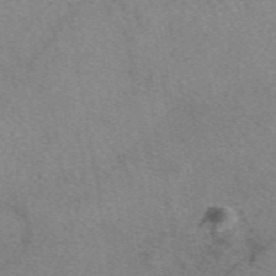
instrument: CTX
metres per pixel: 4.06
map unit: eAb
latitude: 48.8002
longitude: 110.9730
